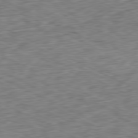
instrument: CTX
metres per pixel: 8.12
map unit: Ap
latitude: -80.9164
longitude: -71.8961
